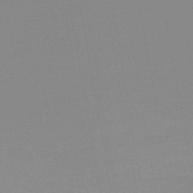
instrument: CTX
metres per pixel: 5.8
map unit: lHb
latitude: -44.0472
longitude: 59.9745
